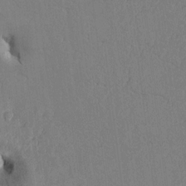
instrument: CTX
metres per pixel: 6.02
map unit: Htu
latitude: 0.1577
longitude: 172.2928
